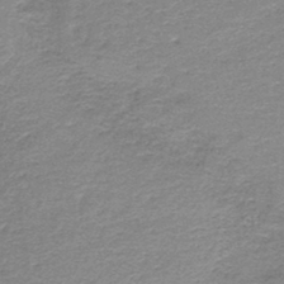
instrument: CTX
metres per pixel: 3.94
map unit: HNb
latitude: -44.4062
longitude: 52.9919
